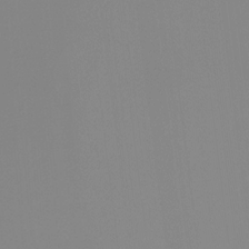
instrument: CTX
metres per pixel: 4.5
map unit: Ht
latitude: -13.2943
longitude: -50.9513
